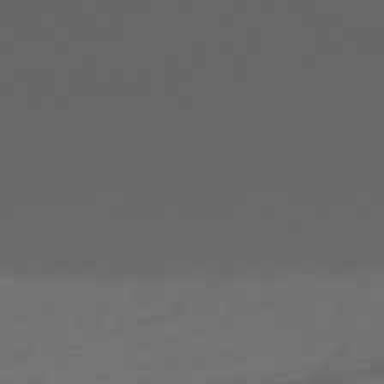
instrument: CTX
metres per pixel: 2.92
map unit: Ap
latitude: -76.5385
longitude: -70.7057
